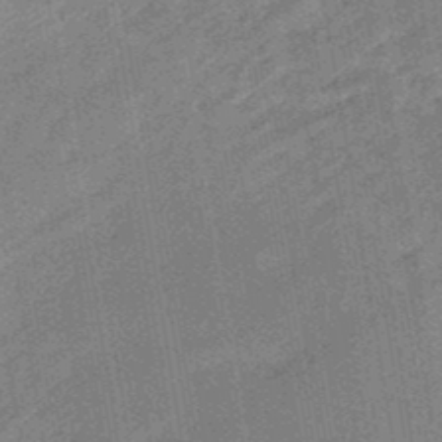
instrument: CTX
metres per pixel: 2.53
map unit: eHb
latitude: -48.1984
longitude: 85.4454
